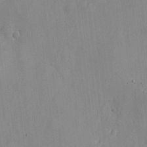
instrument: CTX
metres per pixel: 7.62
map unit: Htu
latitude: -6.7652
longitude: 175.5777
